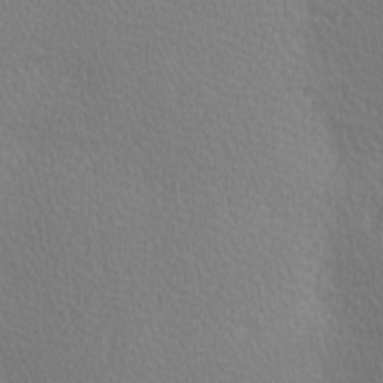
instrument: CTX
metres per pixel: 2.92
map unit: lAa
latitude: -10.5952
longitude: -125.6693
